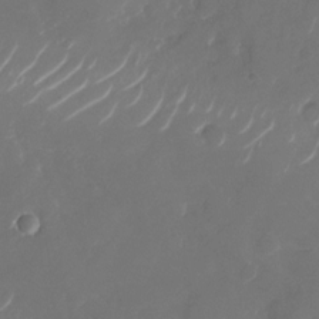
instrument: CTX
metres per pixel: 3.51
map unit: Nhu
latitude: -29.0298
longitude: -70.8380
